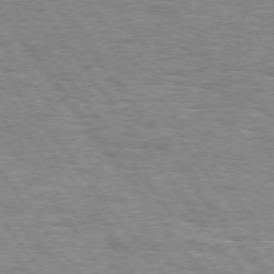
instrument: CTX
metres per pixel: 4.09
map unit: Hpe
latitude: 74.6868
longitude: -138.4034
